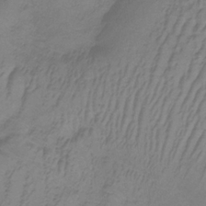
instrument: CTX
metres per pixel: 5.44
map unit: lHb
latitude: -35.1620
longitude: 70.6519
